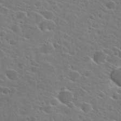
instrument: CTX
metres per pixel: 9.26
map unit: Hto
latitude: 27.0270
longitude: -45.1781
